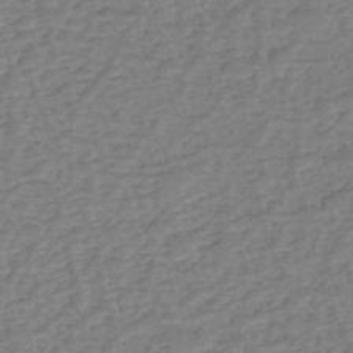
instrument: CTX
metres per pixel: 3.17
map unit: eHh
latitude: -39.8234
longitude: -27.9528
